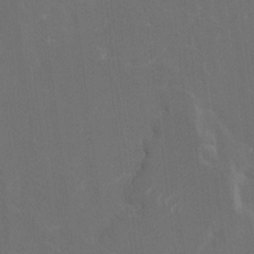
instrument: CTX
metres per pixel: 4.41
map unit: HNhu
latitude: 5.7450
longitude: -5.5371
